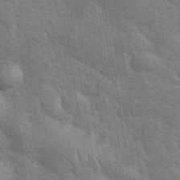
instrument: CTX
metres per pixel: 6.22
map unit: eHh
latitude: 35.8205
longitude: -65.8772
